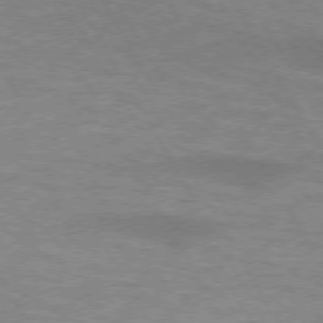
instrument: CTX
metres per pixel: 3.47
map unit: lApd
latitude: 73.3482
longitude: -55.7072
